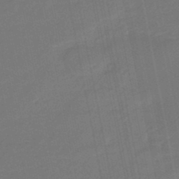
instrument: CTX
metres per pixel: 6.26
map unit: eHb
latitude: -46.5384
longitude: 87.7856
